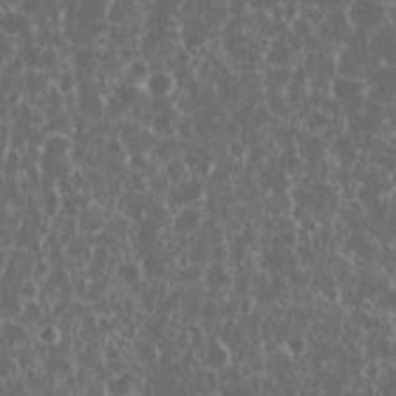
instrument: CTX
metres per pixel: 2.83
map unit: eHh
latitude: 33.7072
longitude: -61.9906
